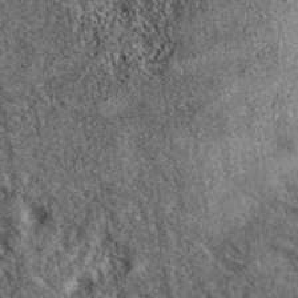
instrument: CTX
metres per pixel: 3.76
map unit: eAb
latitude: 39.6694
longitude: 111.6155
